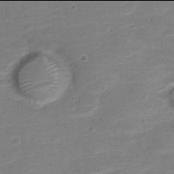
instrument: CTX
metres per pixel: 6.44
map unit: Nve
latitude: -22.0094
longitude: 104.7463
